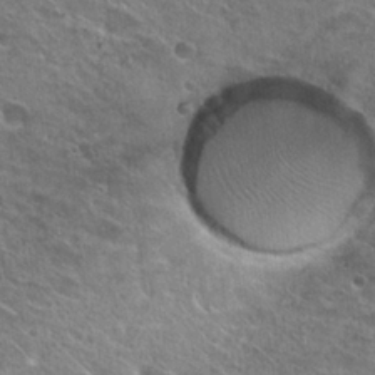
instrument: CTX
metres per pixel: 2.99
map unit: Hto
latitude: 26.1578
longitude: -44.5734
